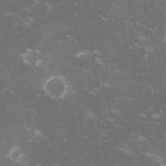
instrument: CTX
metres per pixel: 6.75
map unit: lHvf
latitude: -13.1431
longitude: -99.3292
